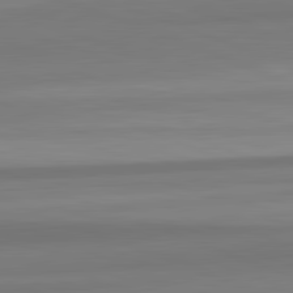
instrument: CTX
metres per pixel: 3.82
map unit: lApd
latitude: 82.4790
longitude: 176.6330
